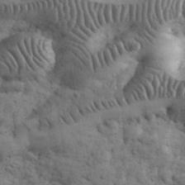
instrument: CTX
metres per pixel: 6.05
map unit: eHh
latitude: 32.5546
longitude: -68.0633
